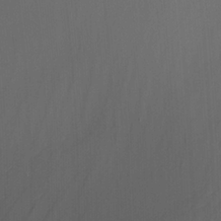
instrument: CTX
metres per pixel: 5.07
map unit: Nhu
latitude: -9.5399
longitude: -77.4426
